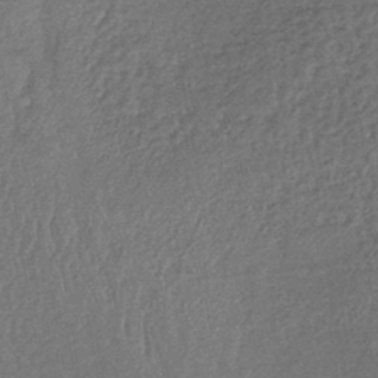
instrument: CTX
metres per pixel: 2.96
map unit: lHb
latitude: -41.2187
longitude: 69.1431
